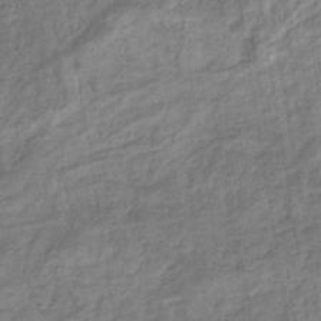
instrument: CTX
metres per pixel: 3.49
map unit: eHb
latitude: -36.8030
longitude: 79.7099
